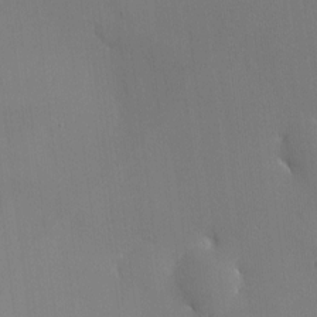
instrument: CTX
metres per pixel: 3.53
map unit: HNhu
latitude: 9.6316
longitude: 15.9178
